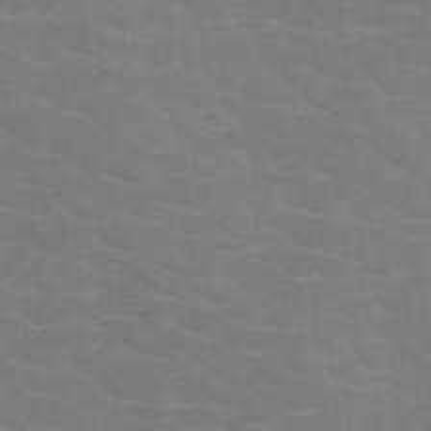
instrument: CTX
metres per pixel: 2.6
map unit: HNb
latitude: -46.9919
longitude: -45.8961
